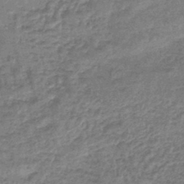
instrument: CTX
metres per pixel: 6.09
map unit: lHb
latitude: -41.6722
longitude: 66.5952
